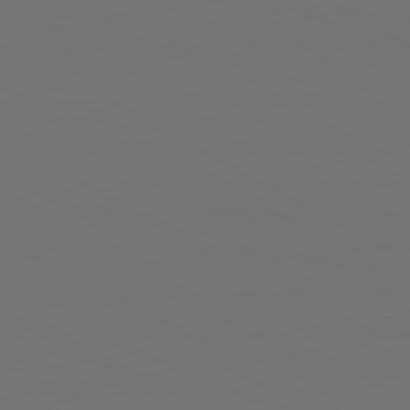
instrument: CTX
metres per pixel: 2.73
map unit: Ap
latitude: -80.5952
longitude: -59.9339
